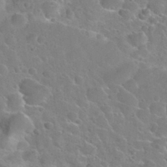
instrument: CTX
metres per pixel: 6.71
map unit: Nhu
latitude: 29.7072
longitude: -52.4979
